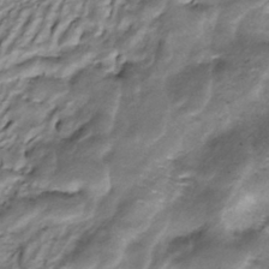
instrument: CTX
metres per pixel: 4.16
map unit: ANa
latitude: -40.7841
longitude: 103.3132
